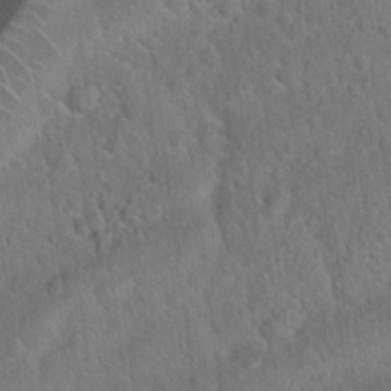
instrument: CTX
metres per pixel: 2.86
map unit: Hto
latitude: 19.3481
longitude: -51.0836
